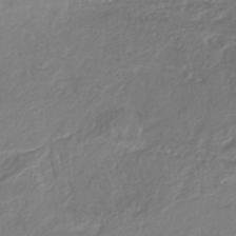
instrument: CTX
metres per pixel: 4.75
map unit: lHb
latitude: -40.1039
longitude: 73.3887
